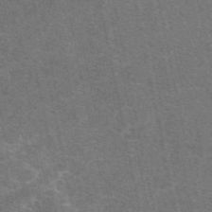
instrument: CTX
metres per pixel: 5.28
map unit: eAb
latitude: 47.9906
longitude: 114.5385
